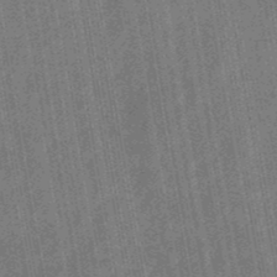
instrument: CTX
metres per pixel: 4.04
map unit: eHb
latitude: -29.9556
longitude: 70.4440
